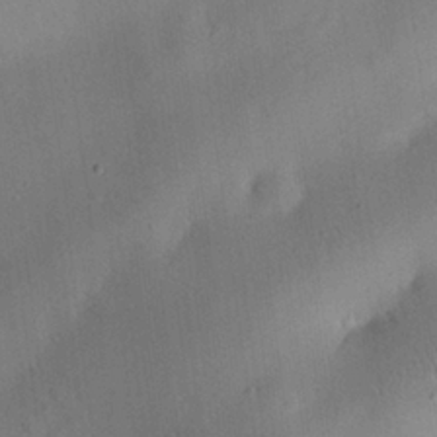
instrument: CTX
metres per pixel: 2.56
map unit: eHh
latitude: 25.6693
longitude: -68.9325
